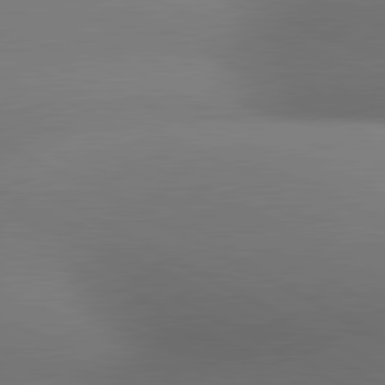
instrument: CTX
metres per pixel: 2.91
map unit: lApd
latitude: 81.0269
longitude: 133.2187
